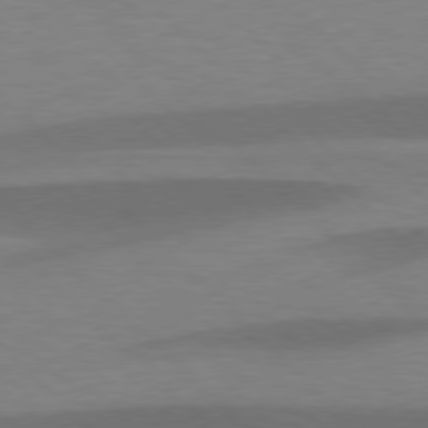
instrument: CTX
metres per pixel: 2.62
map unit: lApd
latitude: 77.6127
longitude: -59.8583
